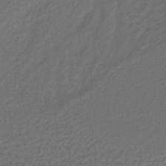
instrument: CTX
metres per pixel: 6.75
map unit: lHb
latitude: -43.8422
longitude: 71.3699
